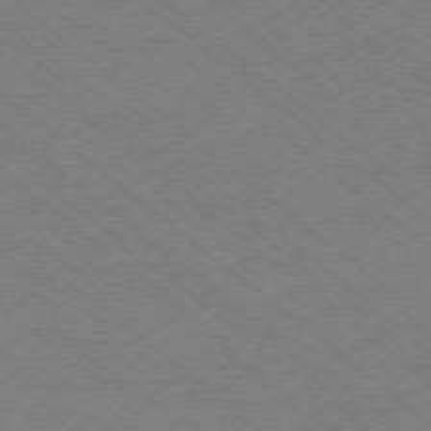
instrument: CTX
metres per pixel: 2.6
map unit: Ap
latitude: -78.1605
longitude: -83.5938
